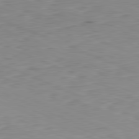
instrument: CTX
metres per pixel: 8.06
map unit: Ap
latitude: -82.1039
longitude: -68.6869
